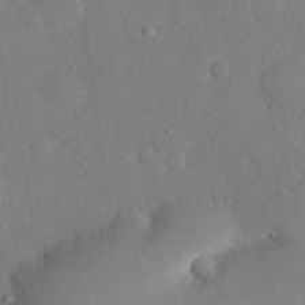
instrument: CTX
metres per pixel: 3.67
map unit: eHh
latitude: 28.6679
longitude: -80.6868
